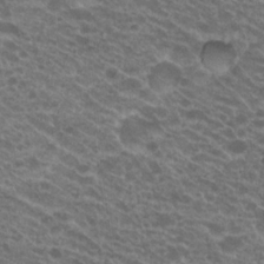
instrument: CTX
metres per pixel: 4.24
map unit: Hto
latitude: 20.8569
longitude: -35.4615
